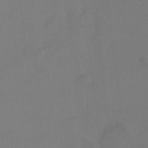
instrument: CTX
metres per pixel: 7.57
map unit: Hto
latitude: -12.5574
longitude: -39.9717
